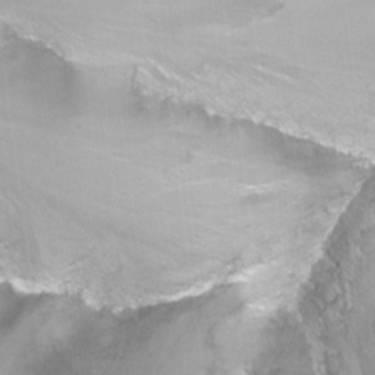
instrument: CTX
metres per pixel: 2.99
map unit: Nhu
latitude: -13.0298
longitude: -58.0255
